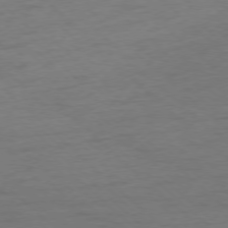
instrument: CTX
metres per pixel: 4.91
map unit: Ap
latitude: -76.7085
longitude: -76.7246
